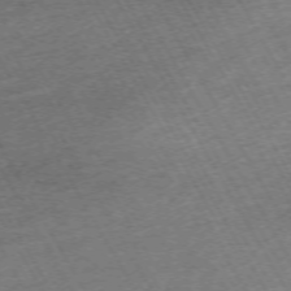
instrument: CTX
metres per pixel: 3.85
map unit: Hpe
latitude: -71.8422
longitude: 9.1809
